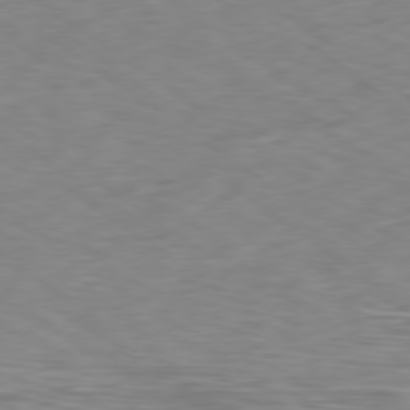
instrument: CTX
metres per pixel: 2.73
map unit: Ap
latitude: -79.7099
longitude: -73.4427
